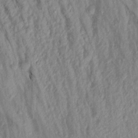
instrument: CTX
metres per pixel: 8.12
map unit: Aa
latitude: 18.6679
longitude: -147.0081
